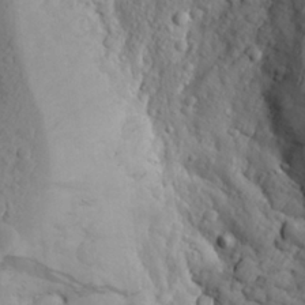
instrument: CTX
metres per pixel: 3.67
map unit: Aa
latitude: 24.1766
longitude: -147.2348
